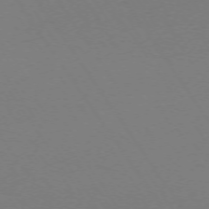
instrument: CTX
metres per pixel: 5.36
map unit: Ap
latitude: -73.7100
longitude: -72.0822
